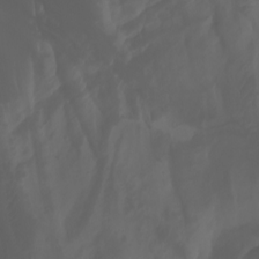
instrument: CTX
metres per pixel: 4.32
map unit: Aa
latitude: -7.5210
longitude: -79.3293
